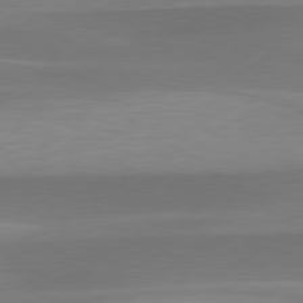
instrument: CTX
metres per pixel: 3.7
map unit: lApd
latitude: 79.6694
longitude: -94.7435
